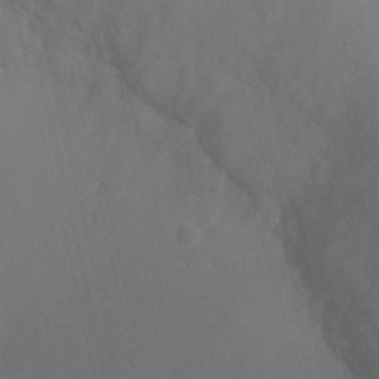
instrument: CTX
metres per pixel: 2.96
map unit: Ht
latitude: -0.8786
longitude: -34.8947
